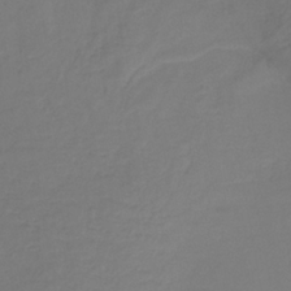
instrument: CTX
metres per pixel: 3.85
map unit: HNb
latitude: -33.6155
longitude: 53.7099
